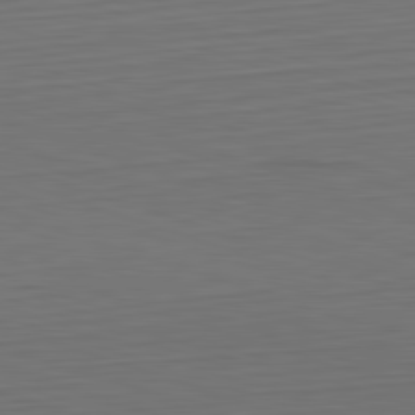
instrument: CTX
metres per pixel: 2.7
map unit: Hpe
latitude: -82.6707
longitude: 10.9164
